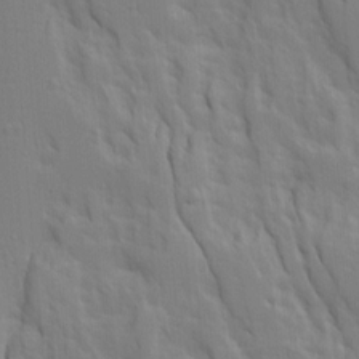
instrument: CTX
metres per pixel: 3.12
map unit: Ave
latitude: 15.0081
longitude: -130.2523
